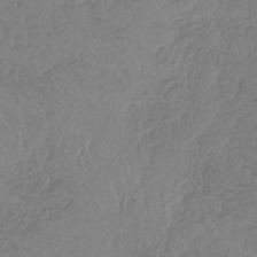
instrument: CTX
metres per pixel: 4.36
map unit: lHb
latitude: -37.7288
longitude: 68.5195
